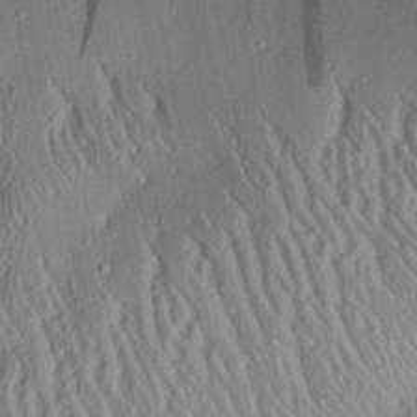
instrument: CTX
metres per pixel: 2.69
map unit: Aa
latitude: 28.7246
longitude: -135.0269
